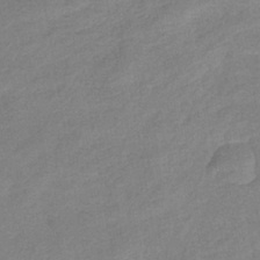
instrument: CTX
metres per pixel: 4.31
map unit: eHb
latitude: -40.4818
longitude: 79.4076
